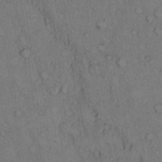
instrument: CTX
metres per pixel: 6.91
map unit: Hto
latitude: 10.3278
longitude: -59.3671
